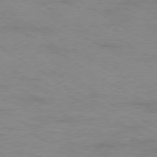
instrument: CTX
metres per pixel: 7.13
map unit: Ap
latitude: -76.8786
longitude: -74.5735
